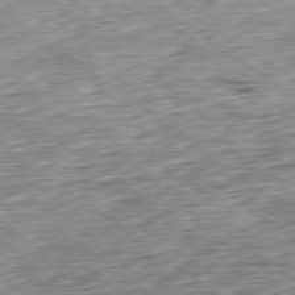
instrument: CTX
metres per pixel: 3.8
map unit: Hpe
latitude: -79.3320
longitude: 10.7085
